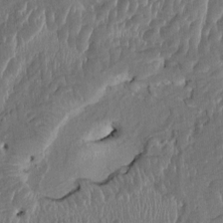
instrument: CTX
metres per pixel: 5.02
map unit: HNhu
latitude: 3.2537
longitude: -5.8205
